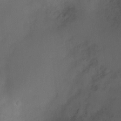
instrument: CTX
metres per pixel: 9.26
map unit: Ht
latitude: -4.7463
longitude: -19.2159
